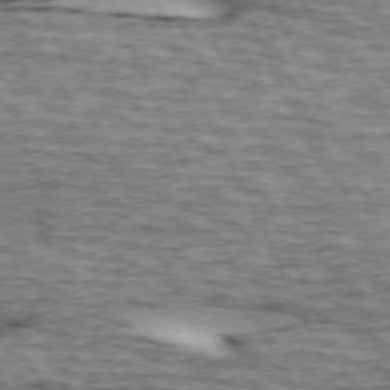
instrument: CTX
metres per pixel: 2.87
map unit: lApd
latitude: 72.8947
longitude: -54.7246
